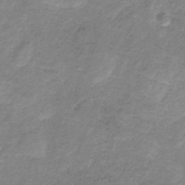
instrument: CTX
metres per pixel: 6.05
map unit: HNb
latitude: -32.4062
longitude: 60.5952
